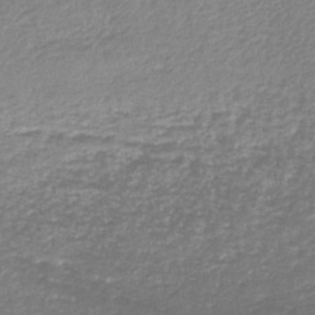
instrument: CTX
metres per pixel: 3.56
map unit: lHb
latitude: -45.1998
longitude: 61.1242
